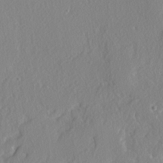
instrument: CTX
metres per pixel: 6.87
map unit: lAvf
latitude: -4.8975
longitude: -108.9135
